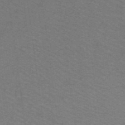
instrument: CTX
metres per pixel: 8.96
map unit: lHb
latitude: -42.9163
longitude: 54.8030
